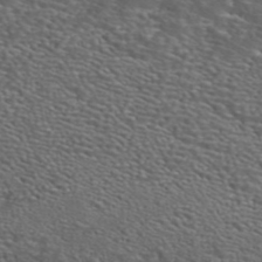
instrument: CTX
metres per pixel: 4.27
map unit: ANa
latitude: 44.3278
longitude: 23.6155
